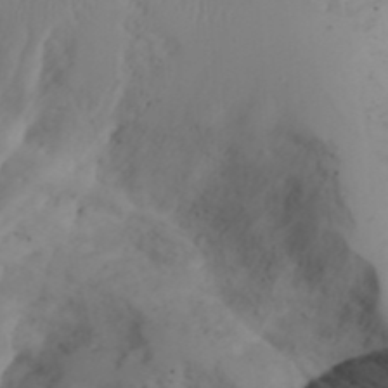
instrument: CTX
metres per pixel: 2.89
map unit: Aa
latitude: 24.8569
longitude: -131.6505
